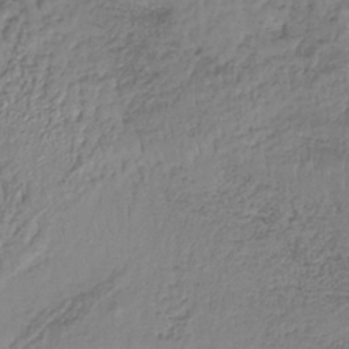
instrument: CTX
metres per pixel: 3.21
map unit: lHb
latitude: -37.1998
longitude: 58.6329
